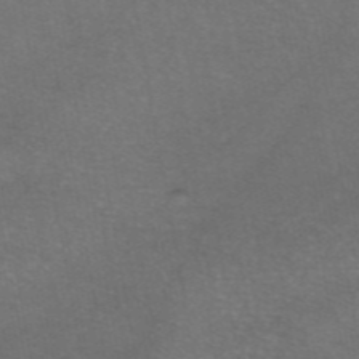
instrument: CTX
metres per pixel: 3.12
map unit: eAb
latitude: 46.6491
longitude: 106.2362
